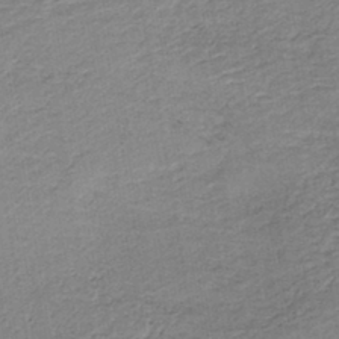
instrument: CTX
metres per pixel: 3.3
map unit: HNb
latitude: -41.7289
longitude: 50.8975
